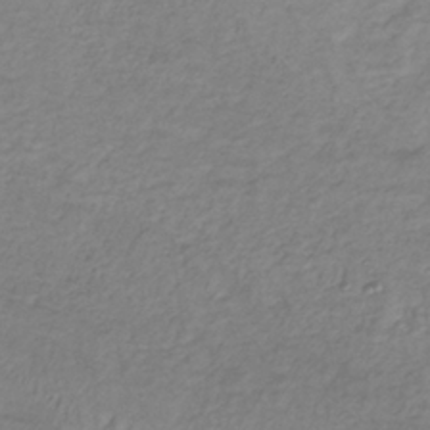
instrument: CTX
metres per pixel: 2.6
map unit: lHb
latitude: -36.1605
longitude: 70.1984
